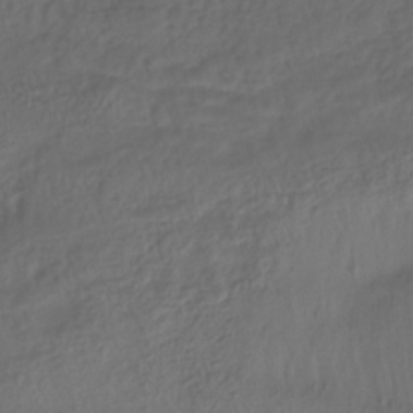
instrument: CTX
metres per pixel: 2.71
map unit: lHb
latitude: -32.6330
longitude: 63.8422
